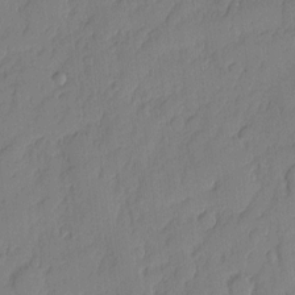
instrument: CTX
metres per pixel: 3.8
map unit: eHh
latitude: 5.4237
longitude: -75.8394
